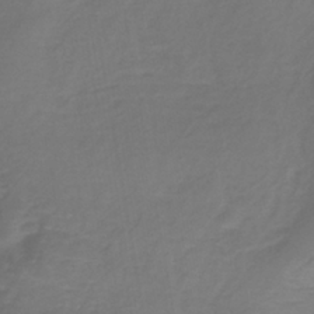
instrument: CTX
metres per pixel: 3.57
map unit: lHb
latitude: -38.1606
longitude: 72.1983
